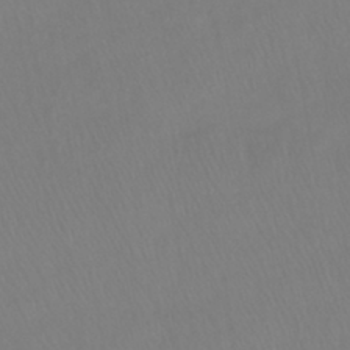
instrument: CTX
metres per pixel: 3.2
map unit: lHb
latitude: -41.5588
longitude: 65.1998
